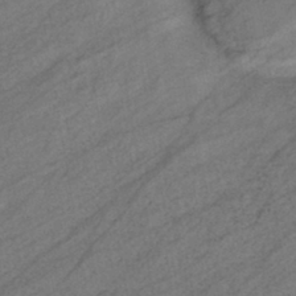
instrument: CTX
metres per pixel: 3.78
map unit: eHb
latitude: -40.4251
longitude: 83.0297
